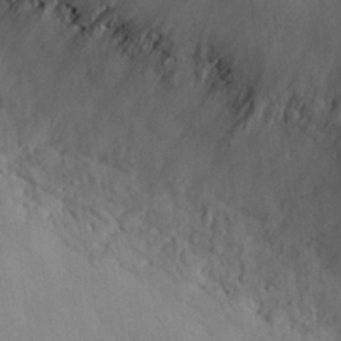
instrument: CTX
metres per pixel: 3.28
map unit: eHh
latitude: 27.9150
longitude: -79.6316
